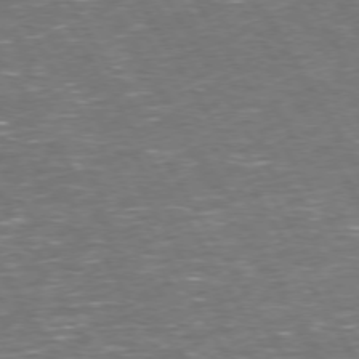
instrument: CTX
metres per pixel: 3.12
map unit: Hpe
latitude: 73.0270
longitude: -123.1214
